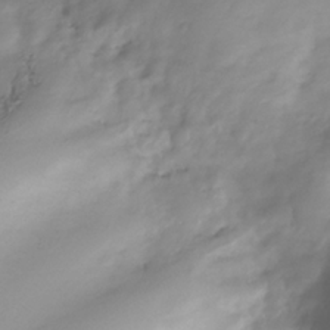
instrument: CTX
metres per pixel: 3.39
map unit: Hve
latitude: -32.1039
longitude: 90.2551
